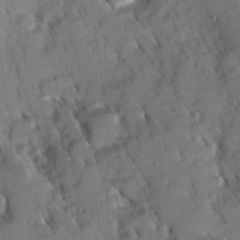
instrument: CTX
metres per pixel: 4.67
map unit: Ave
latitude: 8.6302
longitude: -103.8016
